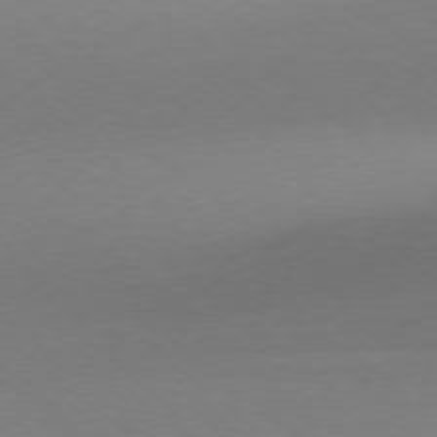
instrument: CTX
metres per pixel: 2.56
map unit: Ap
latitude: -77.9745
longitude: -69.6694
